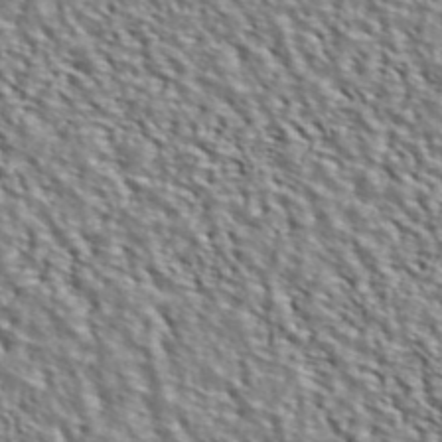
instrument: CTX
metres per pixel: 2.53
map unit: ANa
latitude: 45.7827
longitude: 48.8597
